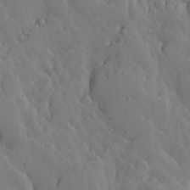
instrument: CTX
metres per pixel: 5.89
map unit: Ave
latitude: 13.5749
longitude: -133.2726
